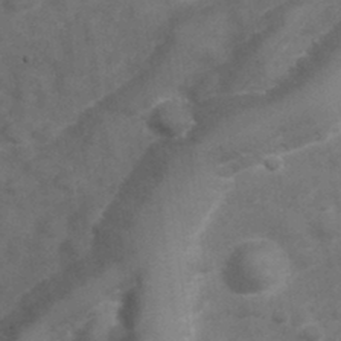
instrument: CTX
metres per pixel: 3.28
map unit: Hve
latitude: 32.8569
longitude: 151.7855
